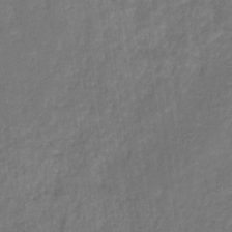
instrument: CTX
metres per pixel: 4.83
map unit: eHb
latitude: -30.8219
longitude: 71.6911
